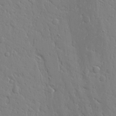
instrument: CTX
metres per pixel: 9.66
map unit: Aa
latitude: 20.4034
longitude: -124.4034
